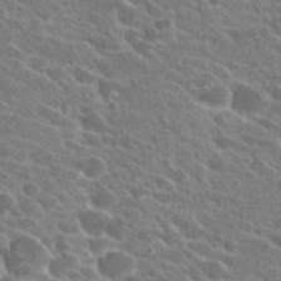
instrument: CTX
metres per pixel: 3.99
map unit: Hto
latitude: 24.2144
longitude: -39.0269
